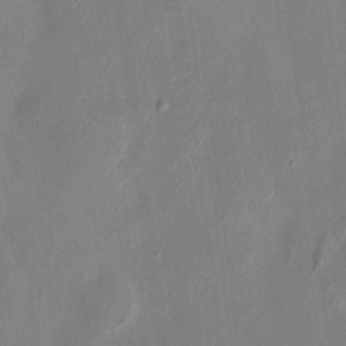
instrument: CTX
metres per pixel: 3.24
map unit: HNhu
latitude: 6.1389
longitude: -6.4412
